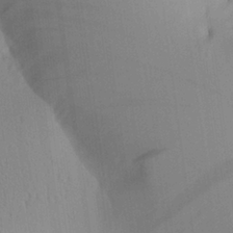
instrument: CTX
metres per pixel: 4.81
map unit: Aa
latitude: 24.7624
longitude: -136.1389
